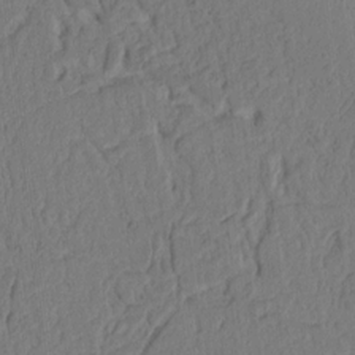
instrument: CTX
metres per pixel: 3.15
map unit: Ht
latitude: 10.4223
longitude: -74.9703
